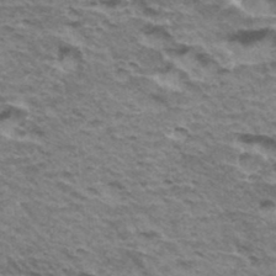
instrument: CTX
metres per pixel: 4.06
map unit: Hto
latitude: 35.2537
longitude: -43.0647
